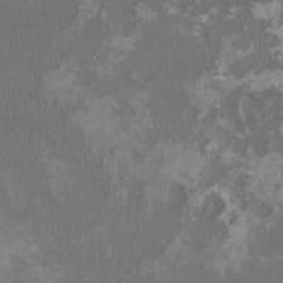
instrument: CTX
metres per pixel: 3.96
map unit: HNhu
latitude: 0.9702
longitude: -1.7071
